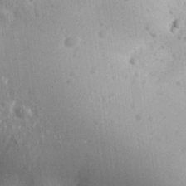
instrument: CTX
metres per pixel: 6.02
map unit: Aa
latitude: 31.8584
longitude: -133.2726
